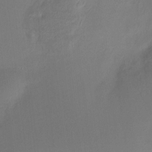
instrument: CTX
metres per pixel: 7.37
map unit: HNhu
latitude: 8.0633
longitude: -0.0633
